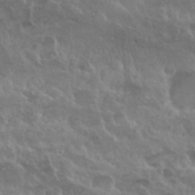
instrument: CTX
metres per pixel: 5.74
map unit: Nhu
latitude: 29.4804
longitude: -55.2348
